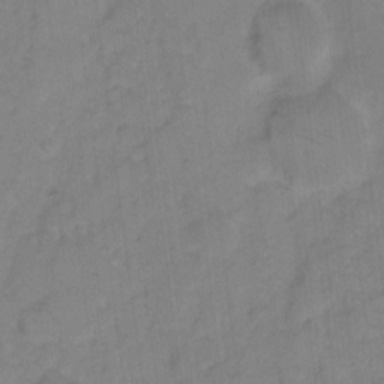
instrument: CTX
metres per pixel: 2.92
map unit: eHh
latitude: 7.9339
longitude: -63.9528
